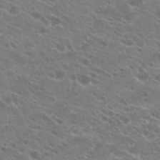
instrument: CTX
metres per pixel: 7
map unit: Hto
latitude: 22.4223
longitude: -38.9514
